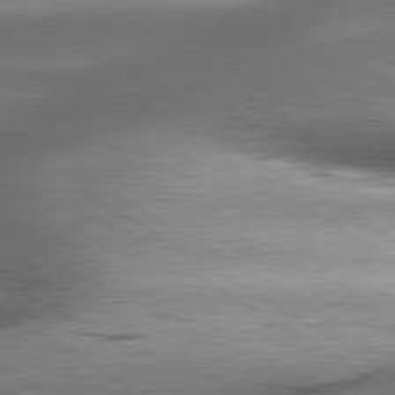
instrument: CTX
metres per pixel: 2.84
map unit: lApd
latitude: 80.4601
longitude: -142.1767
